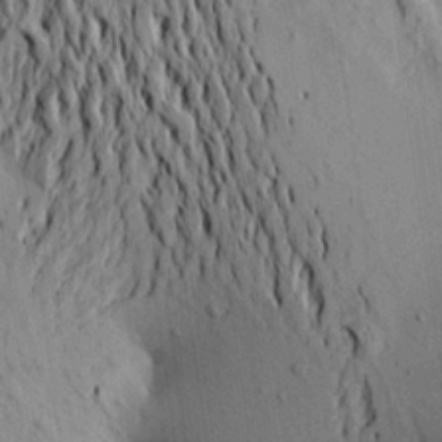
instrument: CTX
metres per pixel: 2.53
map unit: Aa
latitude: 21.4049
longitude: -149.6694
